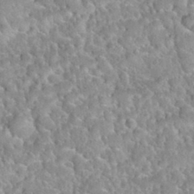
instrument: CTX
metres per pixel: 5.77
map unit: Hto
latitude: 32.5546
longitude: -51.2348
